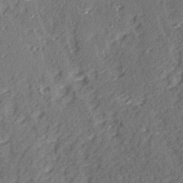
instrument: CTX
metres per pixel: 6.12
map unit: Ave
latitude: 15.7828
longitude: -104.1767
